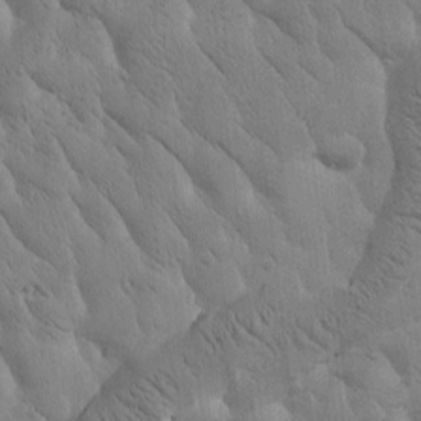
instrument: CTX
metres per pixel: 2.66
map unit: Htu
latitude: -1.2565
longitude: 175.0864
